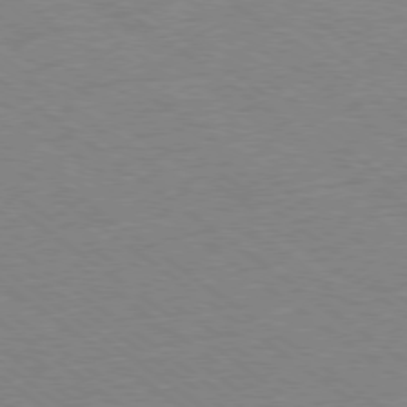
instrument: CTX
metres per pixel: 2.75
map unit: Hpe
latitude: -78.8975
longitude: -14.3657
